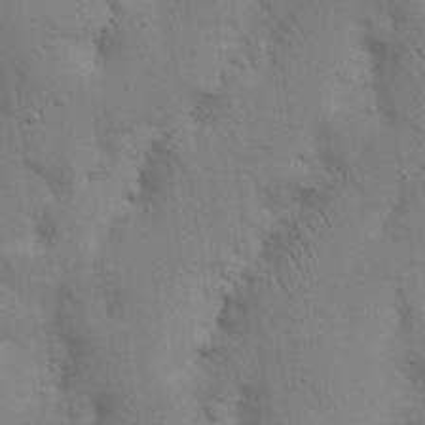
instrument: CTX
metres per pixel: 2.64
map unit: Nhu
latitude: 17.8583
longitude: -75.3293
